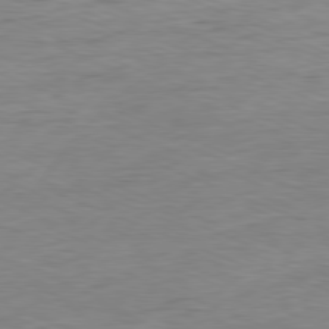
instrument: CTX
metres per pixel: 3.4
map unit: Ap
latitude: -80.6708
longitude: -90.8380
